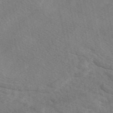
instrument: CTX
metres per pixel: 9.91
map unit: eAb
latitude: 49.5938
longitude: 119.8989
